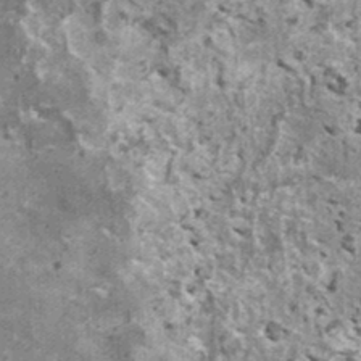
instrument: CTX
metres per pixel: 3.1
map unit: HNhu
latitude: 2.1200
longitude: 5.0486
